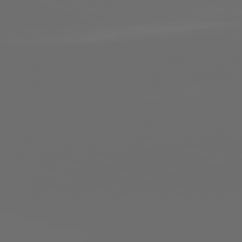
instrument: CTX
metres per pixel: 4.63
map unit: lApd
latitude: 82.0822
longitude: -164.1389
